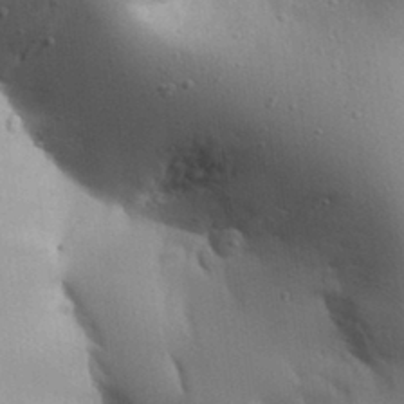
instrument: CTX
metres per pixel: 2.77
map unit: Aa
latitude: 32.1389
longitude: -143.8395
